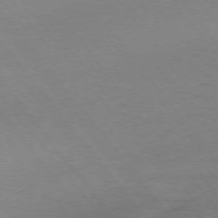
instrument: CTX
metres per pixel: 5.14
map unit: Ap
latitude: -75.8990
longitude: -89.4616
